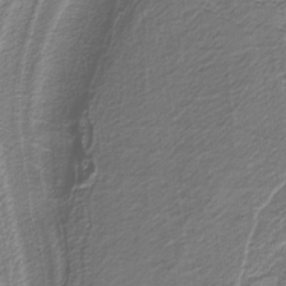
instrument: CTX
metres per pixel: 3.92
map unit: eAb
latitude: -39.1620
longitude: 53.2187
